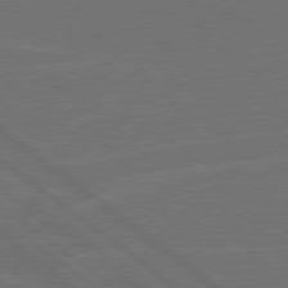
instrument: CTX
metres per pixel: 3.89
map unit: Hpe
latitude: 79.1970
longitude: -123.8205
